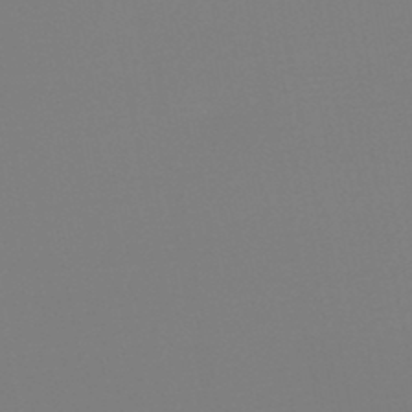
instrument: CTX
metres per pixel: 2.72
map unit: HNb
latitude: -46.5007
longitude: -44.4979
